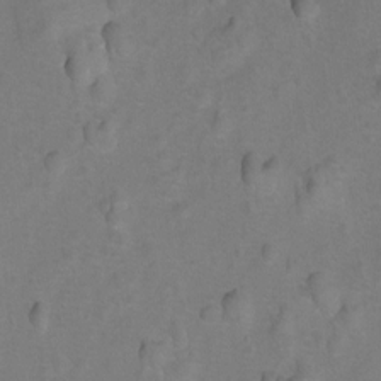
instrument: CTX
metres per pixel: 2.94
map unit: Hto
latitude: 4.5357
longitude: -32.4223
